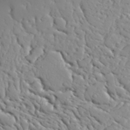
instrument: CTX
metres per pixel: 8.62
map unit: Aa
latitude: 31.7261
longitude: -132.8191
